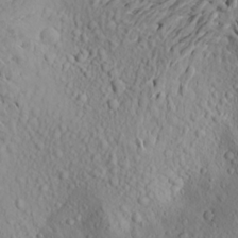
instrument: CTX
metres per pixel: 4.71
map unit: Aa
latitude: 18.9891
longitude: -144.1011
